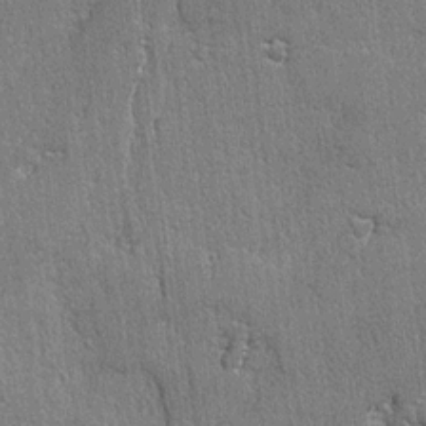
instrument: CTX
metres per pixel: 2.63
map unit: lAvf
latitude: -4.8219
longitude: -109.6316
